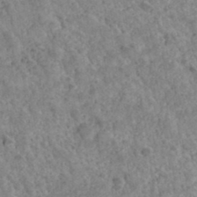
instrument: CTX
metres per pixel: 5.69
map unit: Hto
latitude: 35.8772
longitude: -50.7813
